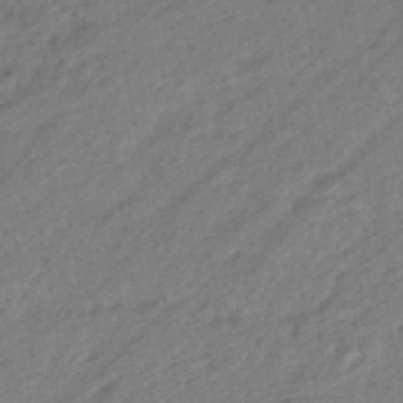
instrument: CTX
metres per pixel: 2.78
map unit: eHb
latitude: -43.3320
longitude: 85.3509
